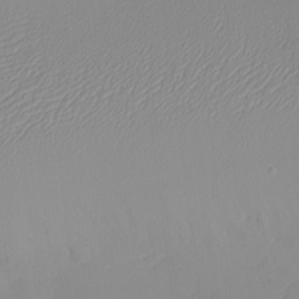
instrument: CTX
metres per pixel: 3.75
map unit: eHh
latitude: -5.6910
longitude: -86.8947
